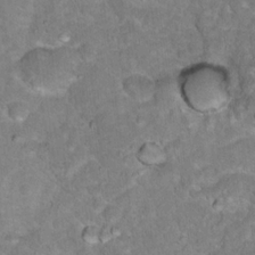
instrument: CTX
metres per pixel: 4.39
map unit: Hto
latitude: 18.2900
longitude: -35.9717
